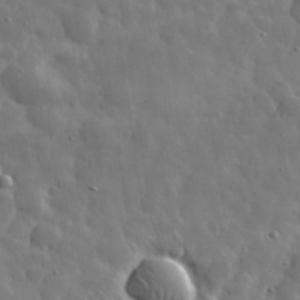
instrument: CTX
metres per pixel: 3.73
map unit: eHh
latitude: 31.9717
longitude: -71.1403
